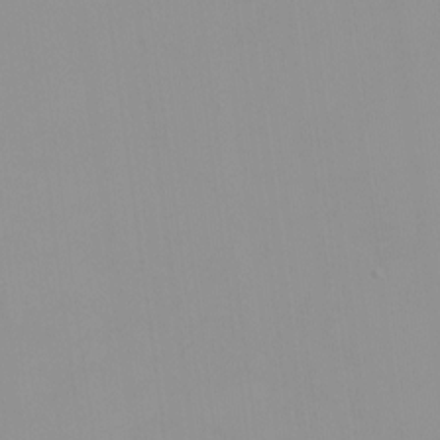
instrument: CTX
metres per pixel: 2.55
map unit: HNhu
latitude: -0.8597
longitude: -6.0633
